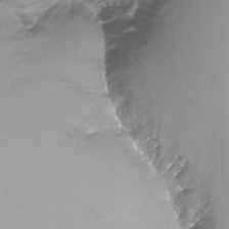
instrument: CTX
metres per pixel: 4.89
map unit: Nhu
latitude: -13.5777
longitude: -69.8206
